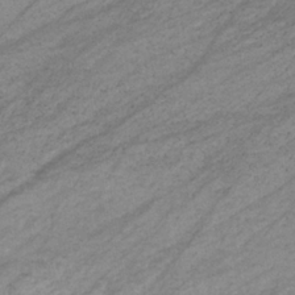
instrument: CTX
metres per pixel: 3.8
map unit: eHb
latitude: -33.4266
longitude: 70.8975
